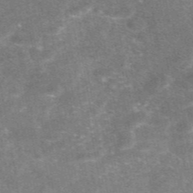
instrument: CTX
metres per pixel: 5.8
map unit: eAb
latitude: 46.9703
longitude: 120.8597
